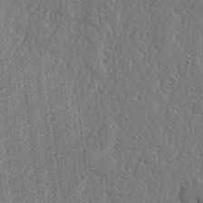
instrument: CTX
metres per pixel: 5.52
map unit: lHvf
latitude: 23.0458
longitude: 144.7274
